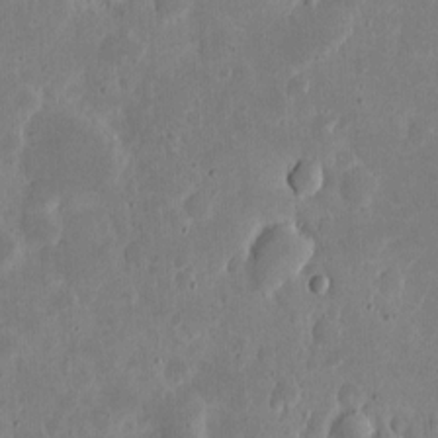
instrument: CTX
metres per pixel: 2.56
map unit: eHh
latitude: 5.8583
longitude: -70.4412
